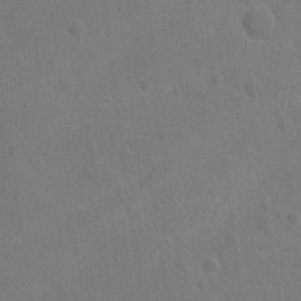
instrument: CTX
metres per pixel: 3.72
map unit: lAvf
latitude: -8.8030
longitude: -120.1767
